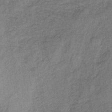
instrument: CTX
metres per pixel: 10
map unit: lHb
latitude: -35.2376
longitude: 71.0864
